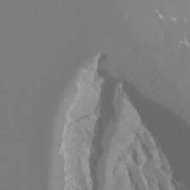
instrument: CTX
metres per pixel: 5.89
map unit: Ht
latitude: -7.0864
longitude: -27.7072
